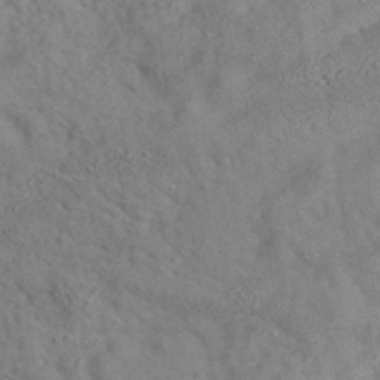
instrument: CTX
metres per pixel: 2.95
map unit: eAb
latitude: 35.4804
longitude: 108.0472
